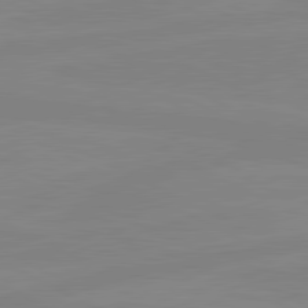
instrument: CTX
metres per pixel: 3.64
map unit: lApd
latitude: 81.0647
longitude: -177.2348
